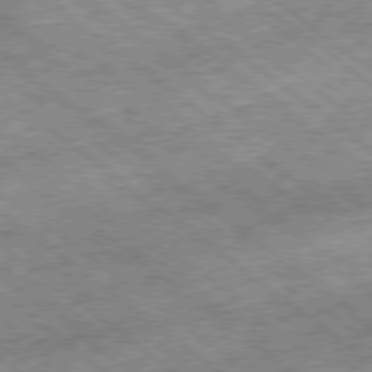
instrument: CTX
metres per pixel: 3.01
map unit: Ap
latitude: -79.1998
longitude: -51.2726
